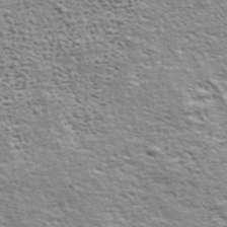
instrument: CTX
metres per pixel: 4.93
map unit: ANa
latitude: 42.8380
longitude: -87.9717
